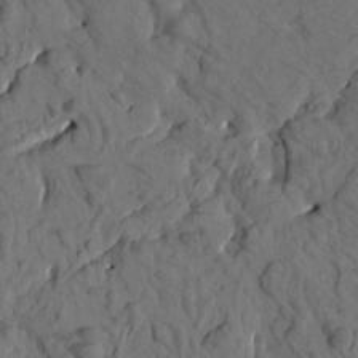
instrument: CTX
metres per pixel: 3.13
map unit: eHh
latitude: -1.2187
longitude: 17.3510
